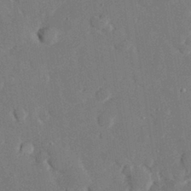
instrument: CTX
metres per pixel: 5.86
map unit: eHh
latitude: 29.4615
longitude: -81.0080
